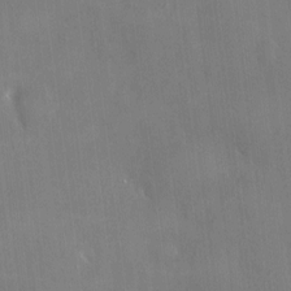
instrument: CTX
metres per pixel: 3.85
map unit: HNhu
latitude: 4.4979
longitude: 7.8044
